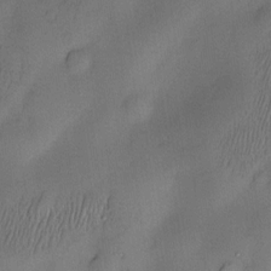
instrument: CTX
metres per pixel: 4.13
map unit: Nve
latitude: -23.4644
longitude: -138.7624
